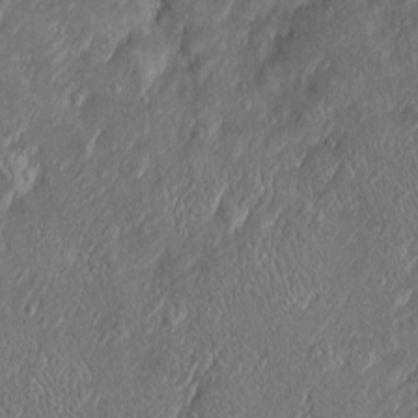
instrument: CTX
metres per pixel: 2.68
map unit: Htu
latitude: -6.8975
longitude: 158.3117
